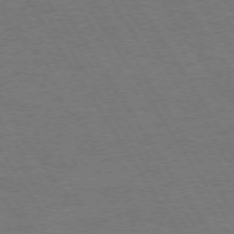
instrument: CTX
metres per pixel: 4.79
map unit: Hpe
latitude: 73.2915
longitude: -123.9528
